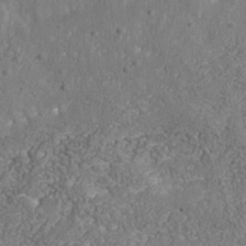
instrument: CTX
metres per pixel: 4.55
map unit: Nhu
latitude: -39.2565
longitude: -84.3656
